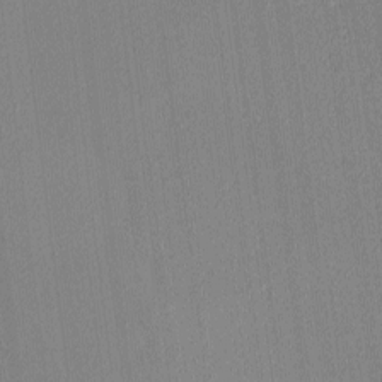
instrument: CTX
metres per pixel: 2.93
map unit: Ave
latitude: 3.4426
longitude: -114.3467
